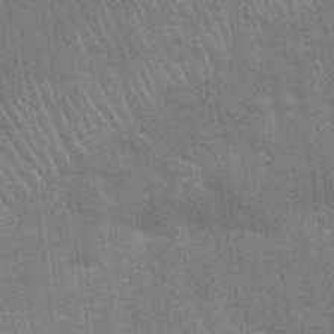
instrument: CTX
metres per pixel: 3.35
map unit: Nhu
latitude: 27.5560
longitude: -64.5357
